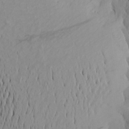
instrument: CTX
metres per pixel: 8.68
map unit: Aa
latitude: 21.1026
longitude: -145.4615
